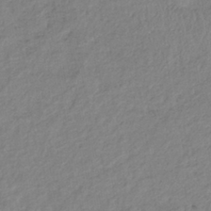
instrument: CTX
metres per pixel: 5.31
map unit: eHb
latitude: -37.1053
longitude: 75.6722
